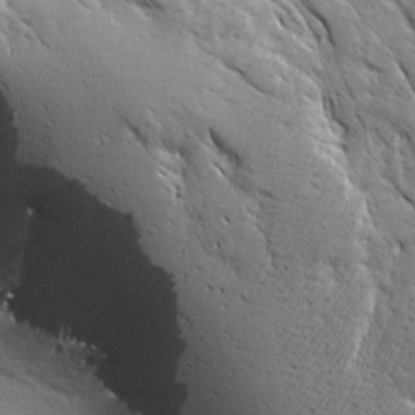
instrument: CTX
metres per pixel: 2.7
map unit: Ave
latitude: 20.5924
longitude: -137.0081
